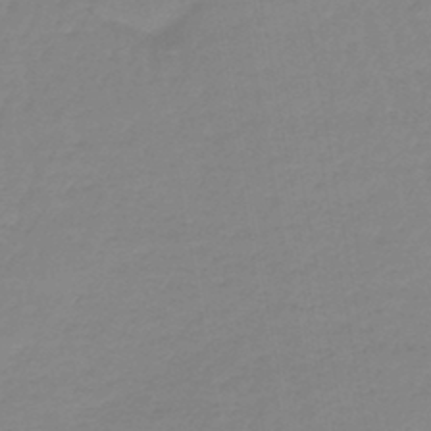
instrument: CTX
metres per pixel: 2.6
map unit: lHb
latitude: -44.5196
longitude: 62.8408
